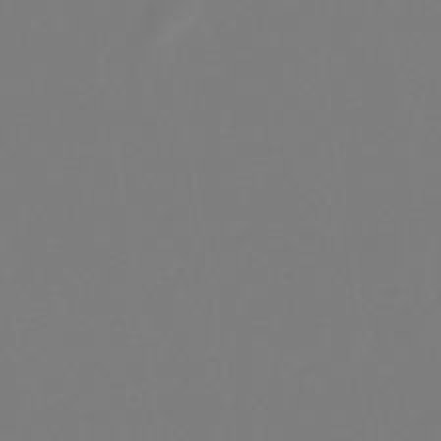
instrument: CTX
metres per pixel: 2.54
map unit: lHb
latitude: -46.7274
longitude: 72.4062
